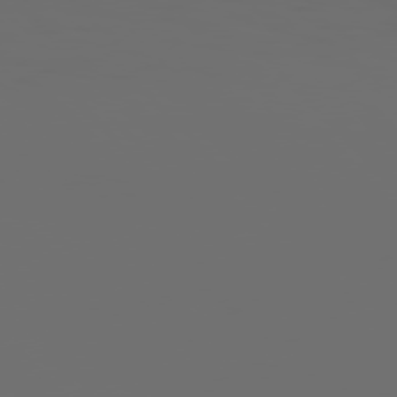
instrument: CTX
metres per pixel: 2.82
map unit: Hpe
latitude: 76.3278
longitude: -140.7813
